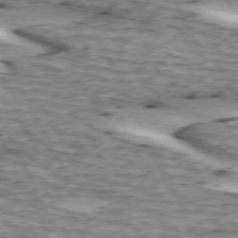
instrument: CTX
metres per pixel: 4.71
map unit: lApd
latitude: 72.9703
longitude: -54.8947
